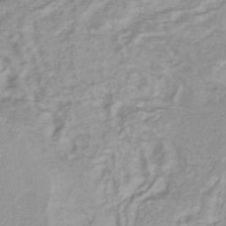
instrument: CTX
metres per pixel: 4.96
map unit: lHb
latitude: -44.8975
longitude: 75.7667
